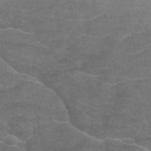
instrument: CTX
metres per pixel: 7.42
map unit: eAb
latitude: 45.7638
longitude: 102.1795
